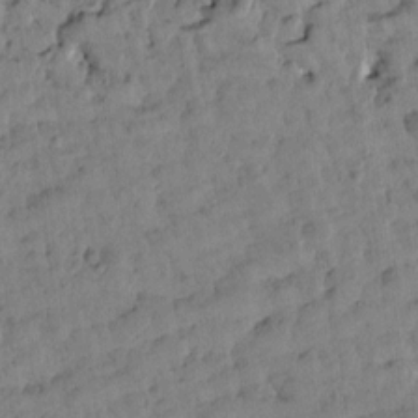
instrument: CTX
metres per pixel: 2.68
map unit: Htu
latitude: 2.0444
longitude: 178.7463
